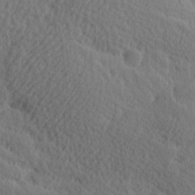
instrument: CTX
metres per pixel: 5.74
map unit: Ave
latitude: -8.8408
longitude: -123.4048
